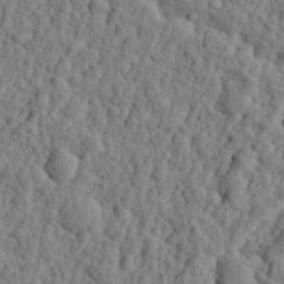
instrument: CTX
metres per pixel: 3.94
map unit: eHh
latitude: 26.8569
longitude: -77.8583
